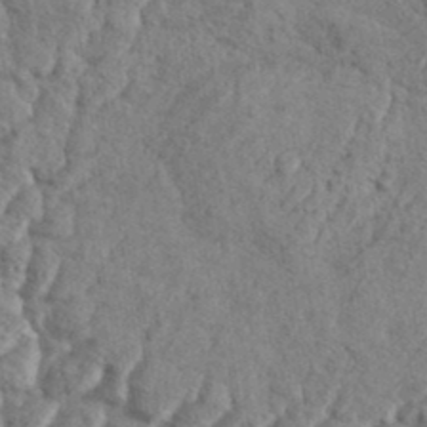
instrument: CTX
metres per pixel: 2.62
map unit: eHh
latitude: 37.5938
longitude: -137.3671
